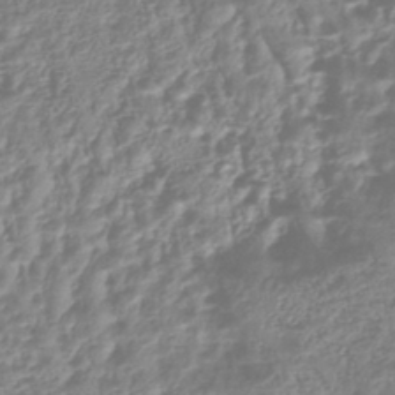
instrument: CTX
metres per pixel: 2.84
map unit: lHb
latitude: -41.4832
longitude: 68.7274
